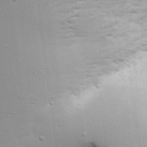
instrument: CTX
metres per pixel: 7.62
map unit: Aa
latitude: 18.7435
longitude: -141.7260
